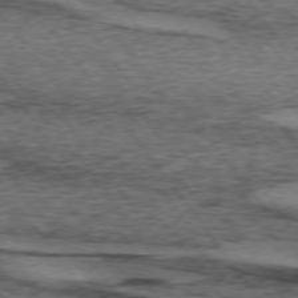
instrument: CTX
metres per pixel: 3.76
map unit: lApd
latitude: 73.9151
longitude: -76.3656
